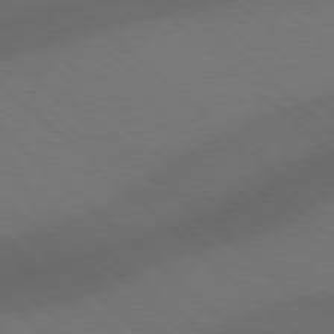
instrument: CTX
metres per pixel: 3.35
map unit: Hpe
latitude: 77.8772
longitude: -150.4979
